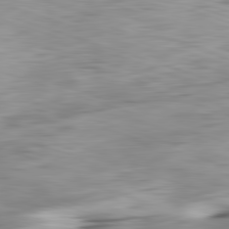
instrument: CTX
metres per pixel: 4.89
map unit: Ap
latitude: -82.2928
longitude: -77.5560
